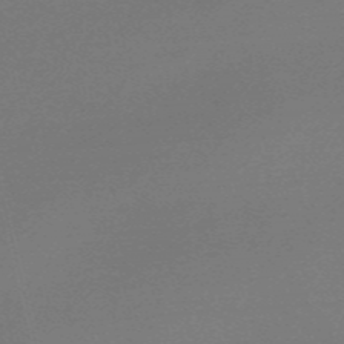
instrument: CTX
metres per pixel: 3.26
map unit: Nve
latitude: -57.0675
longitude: 62.7652
